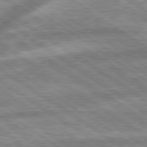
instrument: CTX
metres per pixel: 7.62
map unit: lApd
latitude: 79.5560
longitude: -169.8961
